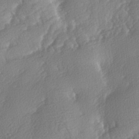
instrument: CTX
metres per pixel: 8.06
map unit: lAa
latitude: -5.2376
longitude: -130.3090
